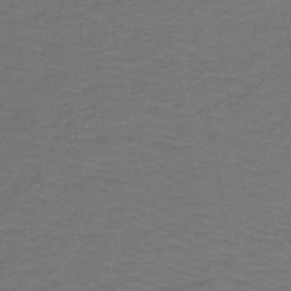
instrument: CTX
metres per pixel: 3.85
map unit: lHb
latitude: -42.5951
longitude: 53.8422
